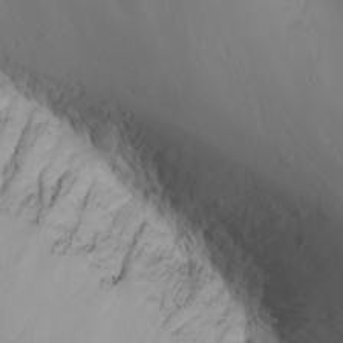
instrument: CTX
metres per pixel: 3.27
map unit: Nhu
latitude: -6.8030
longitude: -81.4993
